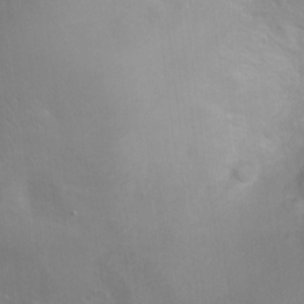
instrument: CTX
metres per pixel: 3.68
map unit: Nhu
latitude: 9.9339
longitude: -23.2915
